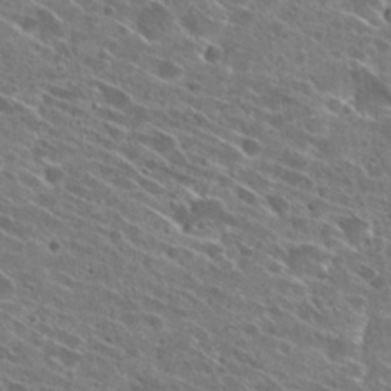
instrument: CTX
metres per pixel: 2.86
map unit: Hto
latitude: 27.5371
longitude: -44.8758
